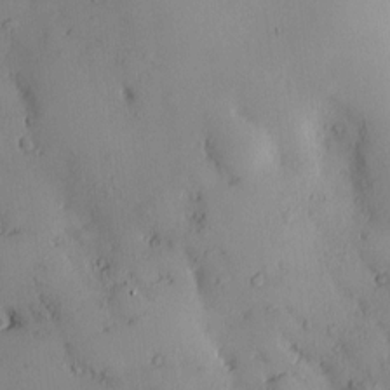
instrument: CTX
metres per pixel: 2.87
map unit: eHh
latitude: 0.2522
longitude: 18.5952
